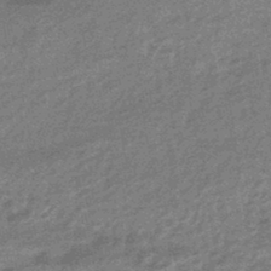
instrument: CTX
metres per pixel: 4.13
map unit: eHb
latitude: -44.5574
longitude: 88.6329
